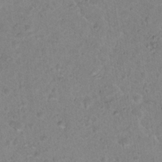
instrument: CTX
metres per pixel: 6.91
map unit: Nhu
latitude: 17.3104
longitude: -34.3467
